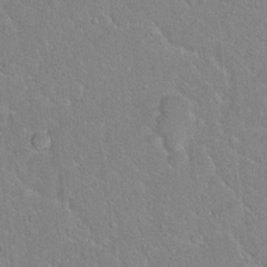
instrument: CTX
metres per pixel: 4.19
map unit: Hto
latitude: 15.0648
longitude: -40.1577
